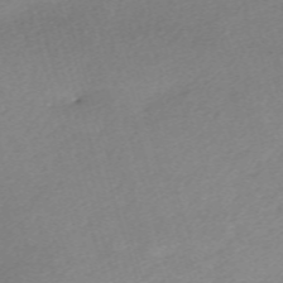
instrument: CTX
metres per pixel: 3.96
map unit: eHh
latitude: -61.5966
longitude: 53.4832
